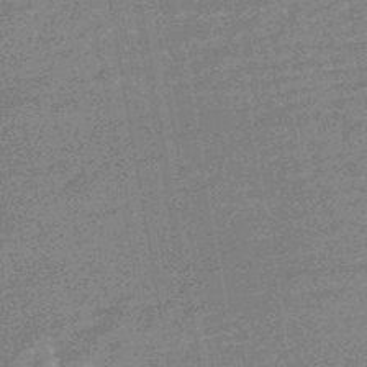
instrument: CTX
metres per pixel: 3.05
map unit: HNhu
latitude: -43.3509
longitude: 99.0297
